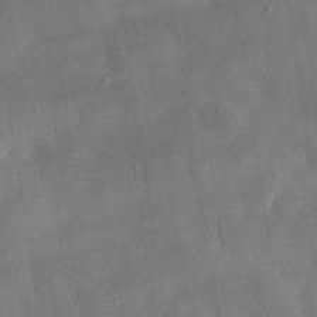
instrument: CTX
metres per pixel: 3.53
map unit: eHh
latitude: 30.8758
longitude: -76.3089
